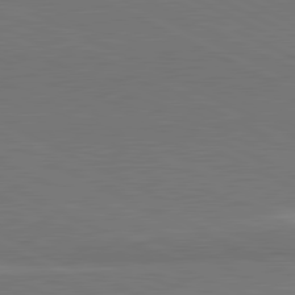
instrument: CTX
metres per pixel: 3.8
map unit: lApd
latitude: 81.3671
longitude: 157.5966
